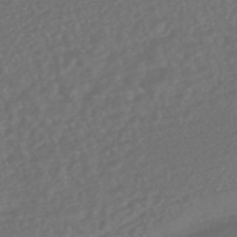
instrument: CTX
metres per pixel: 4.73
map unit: HNhu
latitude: -47.6533
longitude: 97.5588
